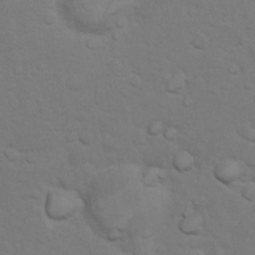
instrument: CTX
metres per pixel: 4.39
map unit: Nhu
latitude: 10.1200
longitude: -24.8191
